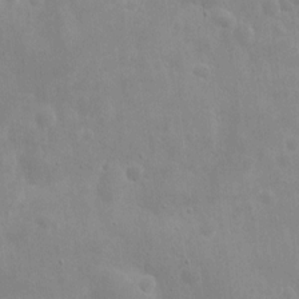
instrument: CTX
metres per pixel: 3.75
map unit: eHh
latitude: 8.1767
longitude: -72.5735
